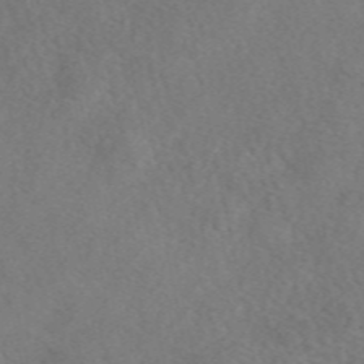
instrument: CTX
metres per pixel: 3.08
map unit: eAb
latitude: 48.9136
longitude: 108.5196
